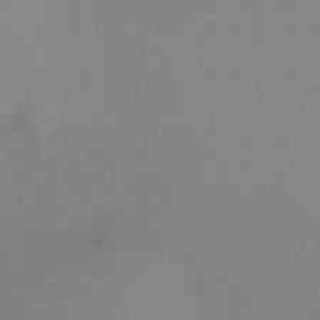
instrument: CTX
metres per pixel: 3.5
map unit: HNb
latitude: -46.0283
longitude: -43.4804
